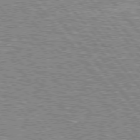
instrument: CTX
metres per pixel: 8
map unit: lApd
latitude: 76.0822
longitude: -80.2711
